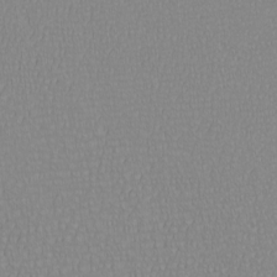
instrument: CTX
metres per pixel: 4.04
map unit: eHh
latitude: -6.5951
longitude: -82.9135
